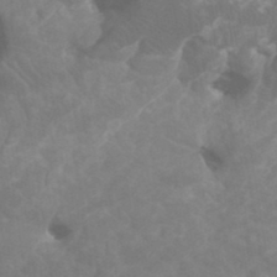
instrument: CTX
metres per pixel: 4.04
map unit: HNhu
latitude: 1.6694
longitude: -0.3656
